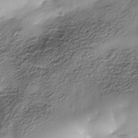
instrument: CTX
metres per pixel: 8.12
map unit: Nhe
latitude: -38.2551
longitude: -148.9136
